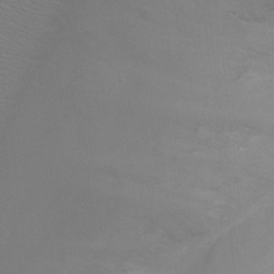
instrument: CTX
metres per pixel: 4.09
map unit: Ht
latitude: -9.3321
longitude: -20.5546
